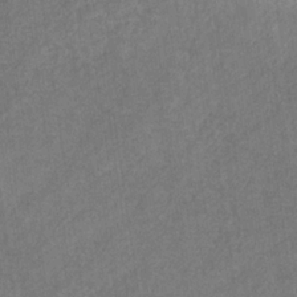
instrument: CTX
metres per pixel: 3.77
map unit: eHb
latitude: -31.6911
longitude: 71.5210
